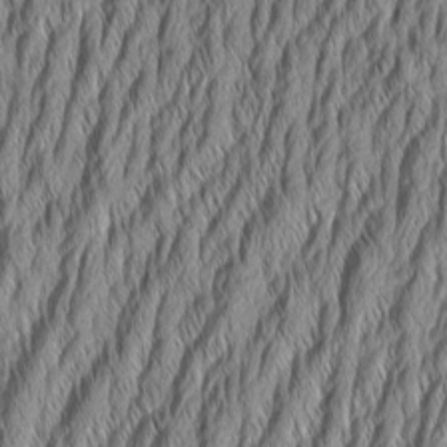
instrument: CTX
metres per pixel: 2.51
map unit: Aa
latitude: 7.4615
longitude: -130.5546
